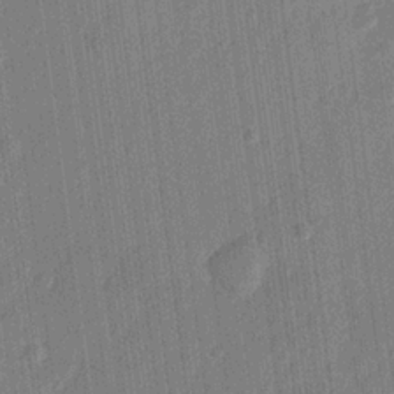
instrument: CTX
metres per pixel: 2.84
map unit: lHvf
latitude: 22.8758
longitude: 144.6141
